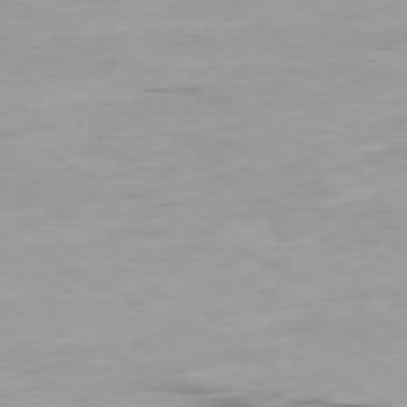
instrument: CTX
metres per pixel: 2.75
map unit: Ap
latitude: -80.3118
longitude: -76.0822
